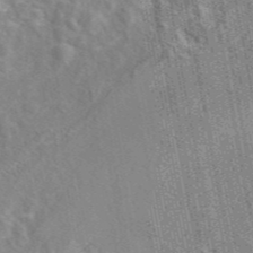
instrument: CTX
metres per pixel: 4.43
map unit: eAb
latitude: 45.2915
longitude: 110.4818
